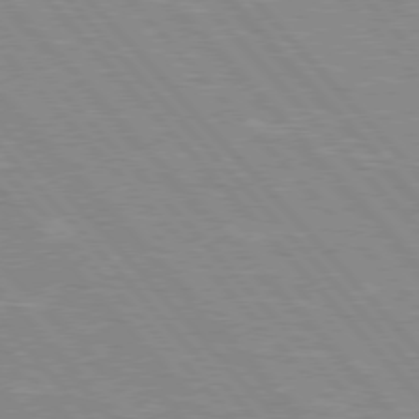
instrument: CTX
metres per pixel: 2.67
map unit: Hpe
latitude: 76.2144
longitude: -126.3278
